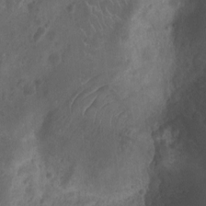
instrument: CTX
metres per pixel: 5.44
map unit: Ht
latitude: -9.5966
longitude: -21.2537
